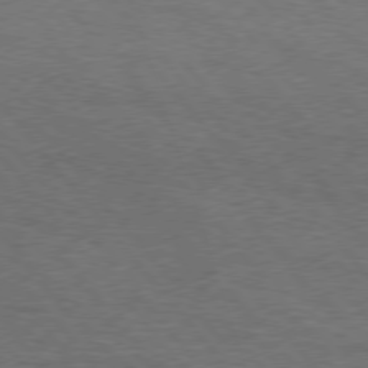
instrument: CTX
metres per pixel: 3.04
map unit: Hpe
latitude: 75.8017
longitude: -151.6316
